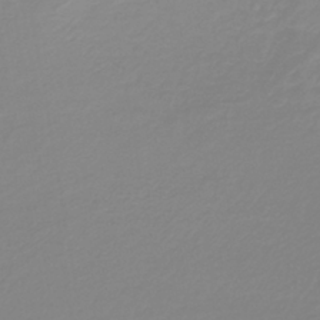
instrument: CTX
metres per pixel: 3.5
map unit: lHb
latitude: -40.7463
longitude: 60.4251
